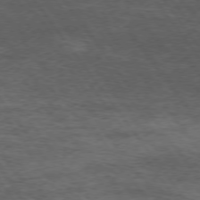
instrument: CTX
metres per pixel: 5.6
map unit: Hpe
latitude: 74.1011
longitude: -143.5371
